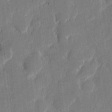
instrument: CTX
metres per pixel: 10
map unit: eHh
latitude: 7.9717
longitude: -66.5545
